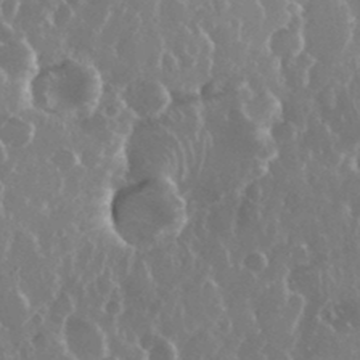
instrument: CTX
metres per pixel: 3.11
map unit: eHh
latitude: 34.6490
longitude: -58.8758
